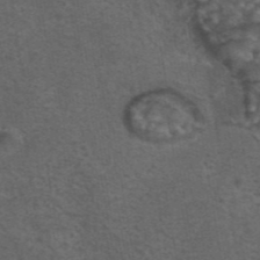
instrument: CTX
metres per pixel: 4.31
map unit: eAb
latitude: 43.7072
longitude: 105.1620
